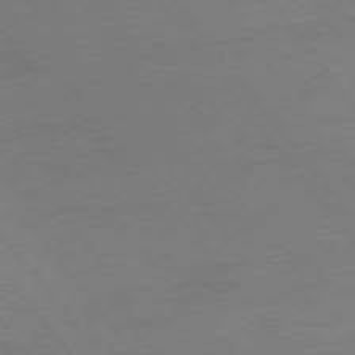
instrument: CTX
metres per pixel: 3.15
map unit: Ap
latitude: -76.6707
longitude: -64.7246
